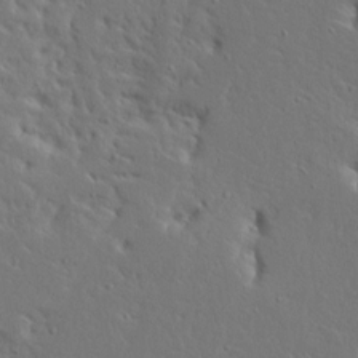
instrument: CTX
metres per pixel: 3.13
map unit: Ave
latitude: 13.8206
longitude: -137.7450
